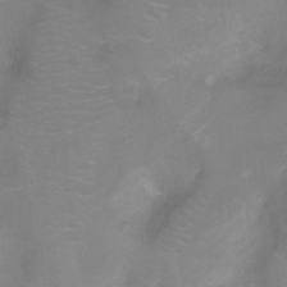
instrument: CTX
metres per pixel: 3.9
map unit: Ht
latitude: -7.9178
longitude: -18.8569
